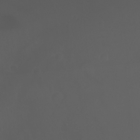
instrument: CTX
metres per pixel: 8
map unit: Htu
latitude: -1.4266
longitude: -74.8380
